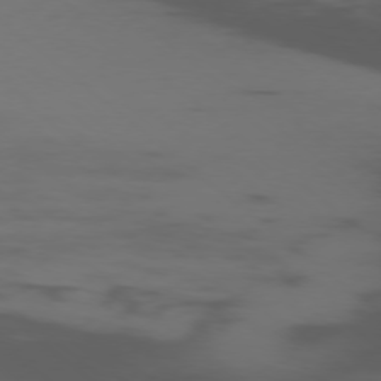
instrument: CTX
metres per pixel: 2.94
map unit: Ap
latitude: -78.0661
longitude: -66.8758
